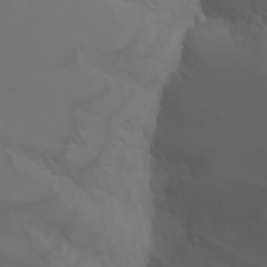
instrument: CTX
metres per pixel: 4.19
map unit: Nhu
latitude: -7.1053
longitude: -85.8395
